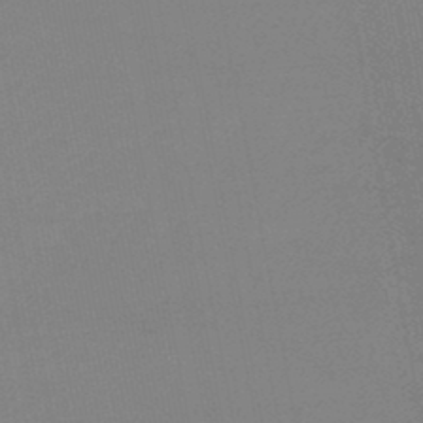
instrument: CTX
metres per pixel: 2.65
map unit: lHb
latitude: -46.4062
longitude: 69.4076
